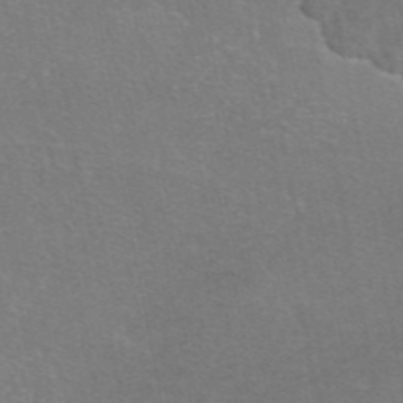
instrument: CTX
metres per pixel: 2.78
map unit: eAb
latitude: 47.3671
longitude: 106.0661
